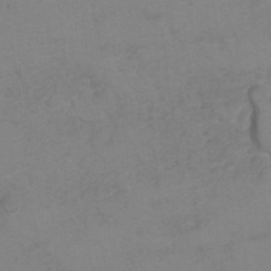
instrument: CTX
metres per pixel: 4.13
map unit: Hto
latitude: 7.0080
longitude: -35.1781
